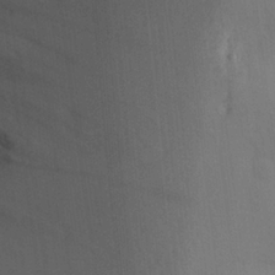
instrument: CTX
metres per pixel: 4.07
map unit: Aa
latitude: 26.3278
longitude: -145.9528
